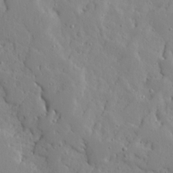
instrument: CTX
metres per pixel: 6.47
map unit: Ave
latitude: 13.2915
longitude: -133.1781
